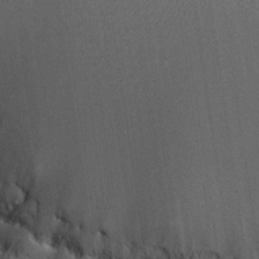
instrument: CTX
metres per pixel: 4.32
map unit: Htu
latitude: -7.0864
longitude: 155.4832
